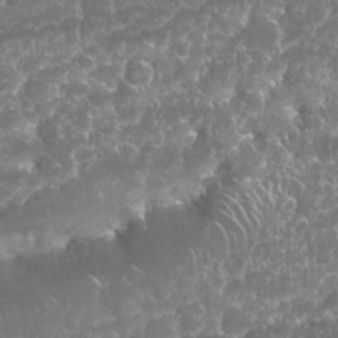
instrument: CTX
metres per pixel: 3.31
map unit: Nhu
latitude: 26.0255
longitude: -60.7624
